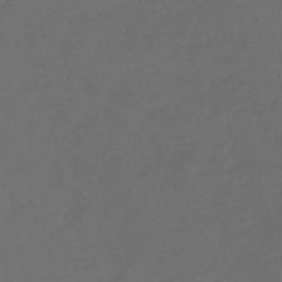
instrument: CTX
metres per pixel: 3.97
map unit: lHb
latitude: -46.6518
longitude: 74.4251
